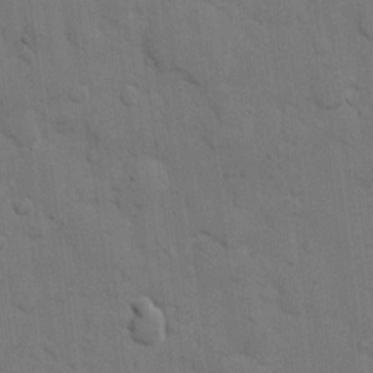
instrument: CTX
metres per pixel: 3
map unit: eHh
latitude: 11.7450
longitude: -67.4048
